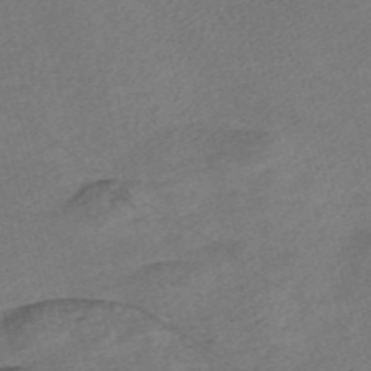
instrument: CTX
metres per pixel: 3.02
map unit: Nve
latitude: -57.6533
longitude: 53.6155
